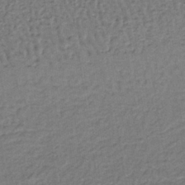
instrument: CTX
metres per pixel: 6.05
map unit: lHb
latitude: -37.2376
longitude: 59.8800
